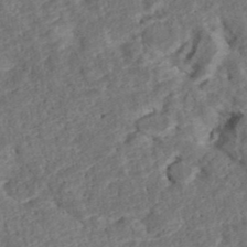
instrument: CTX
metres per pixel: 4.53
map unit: ANa
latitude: 40.1766
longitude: 18.1795
